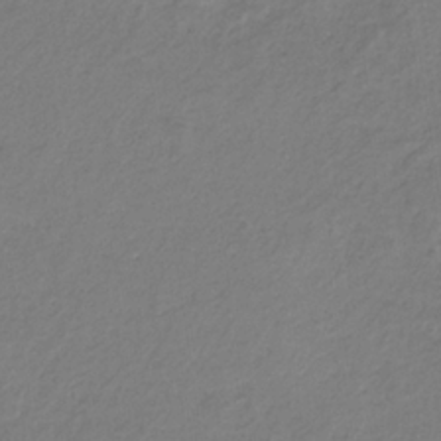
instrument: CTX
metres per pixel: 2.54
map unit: eHb
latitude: -30.8597
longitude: 67.3510
